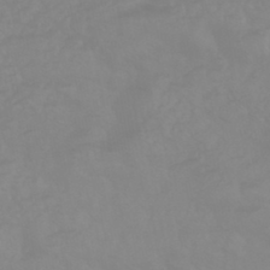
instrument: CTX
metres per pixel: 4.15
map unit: eHb
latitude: -44.6141
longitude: 81.5021
